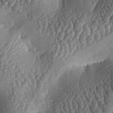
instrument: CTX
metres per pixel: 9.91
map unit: lAa
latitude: -5.5021
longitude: -127.8772
